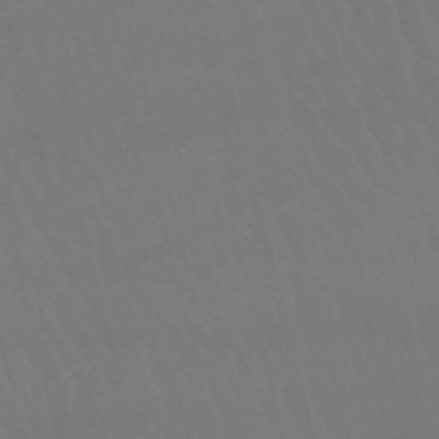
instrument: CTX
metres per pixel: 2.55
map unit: lHb
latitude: -47.1242
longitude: 77.2943
